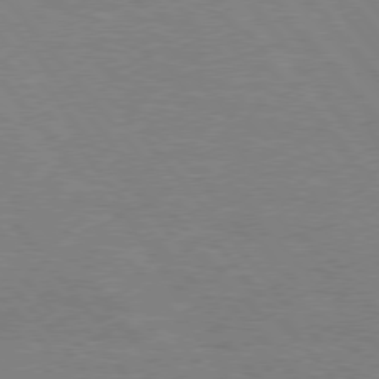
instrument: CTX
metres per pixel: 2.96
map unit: Hpe
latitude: 76.2522
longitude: -151.3103
